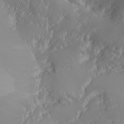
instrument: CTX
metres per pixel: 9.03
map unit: Nhu
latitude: -6.9352
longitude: -89.5938
